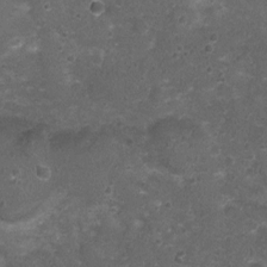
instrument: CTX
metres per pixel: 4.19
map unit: Nhu
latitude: 3.5371
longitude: -17.3292
